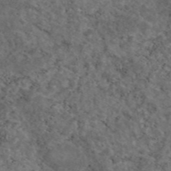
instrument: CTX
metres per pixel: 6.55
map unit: eAb
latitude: 45.8016
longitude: 114.8975
